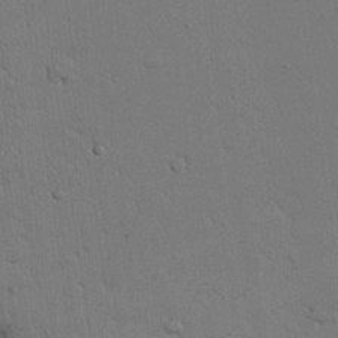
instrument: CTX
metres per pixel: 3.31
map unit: Nhu
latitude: 26.8569
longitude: -73.1215
